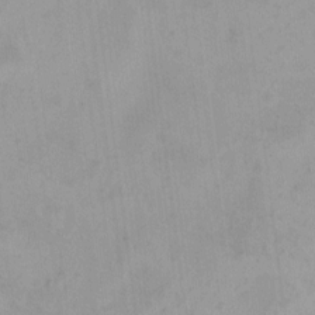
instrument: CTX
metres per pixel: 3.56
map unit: HNhu
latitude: 5.4993
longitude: 3.8611
